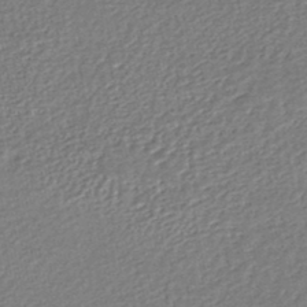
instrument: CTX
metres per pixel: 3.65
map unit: HNhu
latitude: -47.2376
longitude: 102.1795
